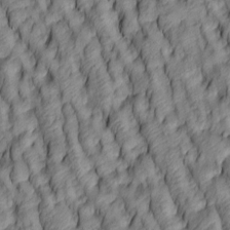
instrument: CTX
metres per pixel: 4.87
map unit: lAa
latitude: 5.0458
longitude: -116.1578
